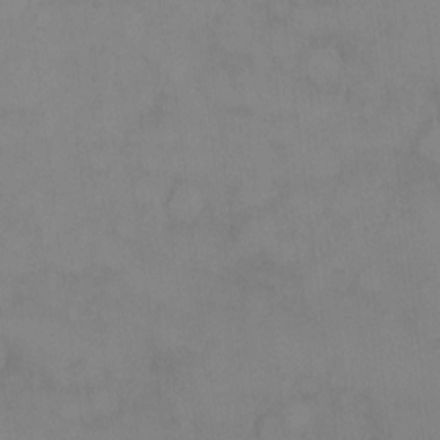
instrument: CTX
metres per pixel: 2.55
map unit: HNhu
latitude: 4.2900
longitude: 7.5399
